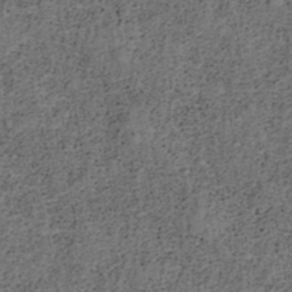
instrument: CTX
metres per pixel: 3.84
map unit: ANa
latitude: 39.3671
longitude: 22.1228
